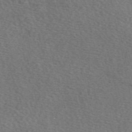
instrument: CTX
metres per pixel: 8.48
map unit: eAb
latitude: 50.1955
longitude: 112.9731
